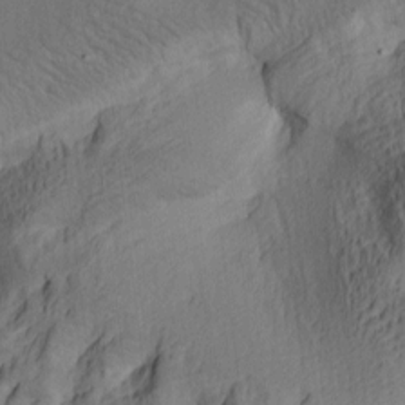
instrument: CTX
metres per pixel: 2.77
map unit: lAa
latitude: 4.1578
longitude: -114.6112
